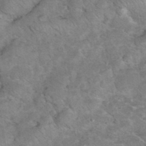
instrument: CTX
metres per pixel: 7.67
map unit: eHh
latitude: 37.2348
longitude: -66.6112
